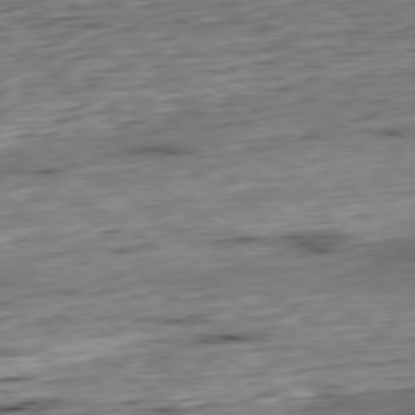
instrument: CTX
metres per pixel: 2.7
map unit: Hpe
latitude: -79.3887
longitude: 11.1431
